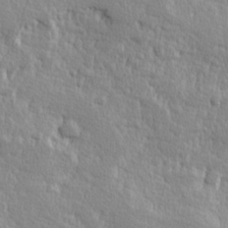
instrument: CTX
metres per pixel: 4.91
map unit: Hve
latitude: 25.1592
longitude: 144.2551
